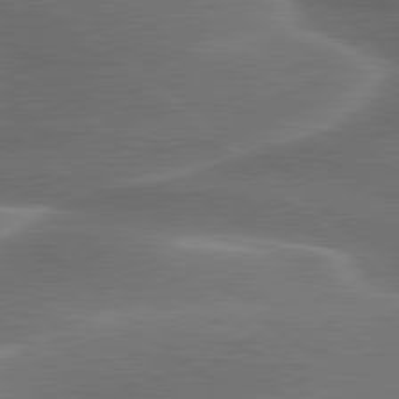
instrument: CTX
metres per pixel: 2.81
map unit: lApd
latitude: 79.8584
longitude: -116.8380
